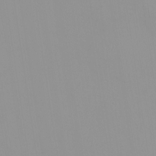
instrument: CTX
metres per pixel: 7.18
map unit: HNhu
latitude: -0.5007
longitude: -6.0822
